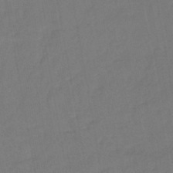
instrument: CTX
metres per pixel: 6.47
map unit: lHb
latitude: -42.8596
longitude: 74.1228
